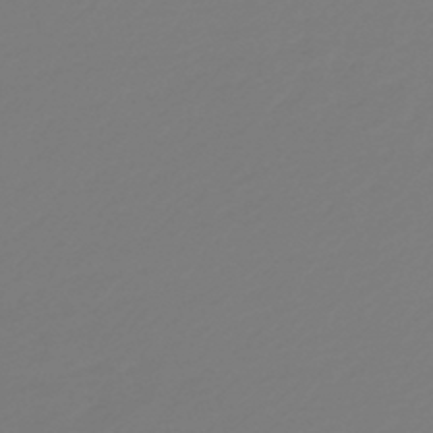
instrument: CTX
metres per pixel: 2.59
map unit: HNb
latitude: -46.5573
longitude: 55.2943
